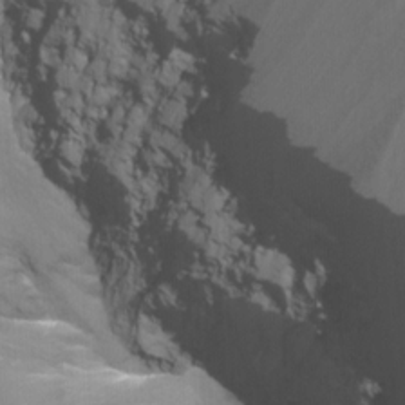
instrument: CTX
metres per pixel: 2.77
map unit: Nhu
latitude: -8.8408
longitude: -44.7246
